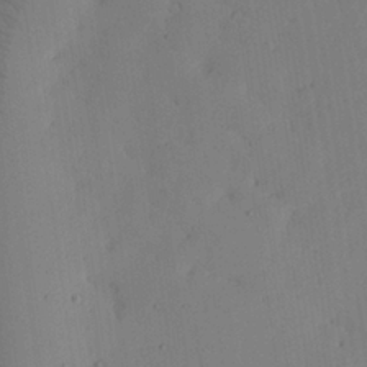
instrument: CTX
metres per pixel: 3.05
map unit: lHvf
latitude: 19.1214
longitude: -112.4034
